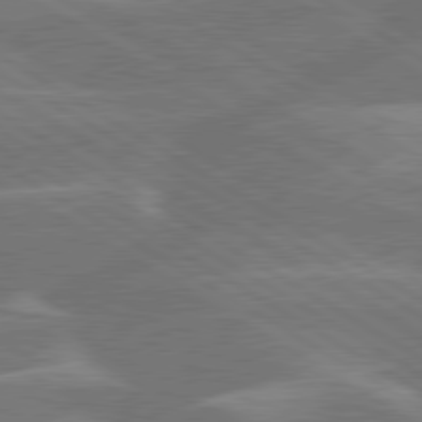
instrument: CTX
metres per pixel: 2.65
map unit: lApd
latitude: 79.9717
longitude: -131.3482
